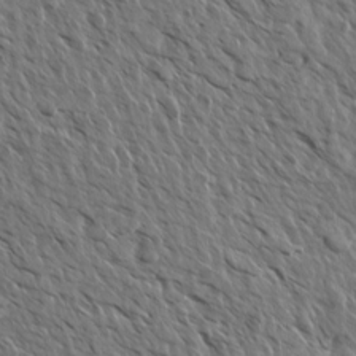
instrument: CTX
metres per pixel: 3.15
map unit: Aa
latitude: 13.7639
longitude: -143.0648
